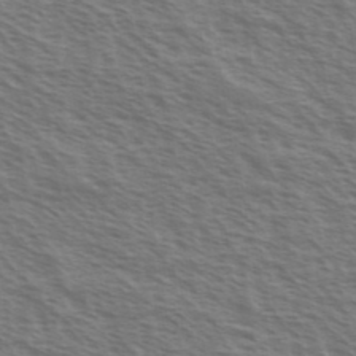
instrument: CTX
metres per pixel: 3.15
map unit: Ave
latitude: 37.8772
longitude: -111.0648
